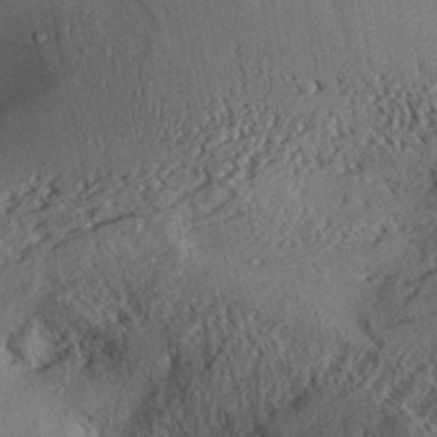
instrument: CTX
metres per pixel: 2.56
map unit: Aa
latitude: 28.4601
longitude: -134.8758
